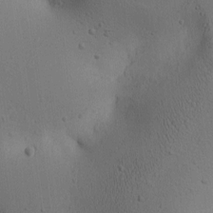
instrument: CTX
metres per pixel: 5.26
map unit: lAa
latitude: 6.3656
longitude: -114.1766
